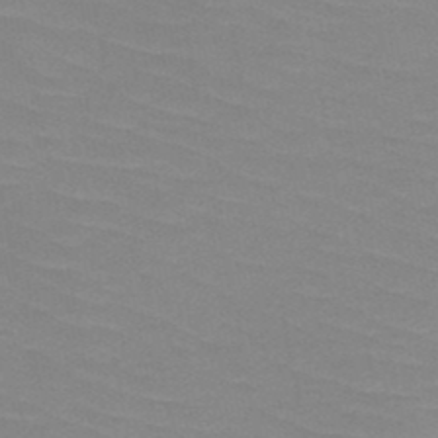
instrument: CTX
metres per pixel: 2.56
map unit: HNb
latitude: -48.2173
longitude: -48.6113
